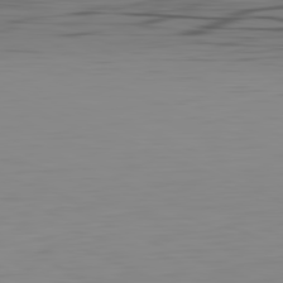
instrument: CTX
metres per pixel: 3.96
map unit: Hpe
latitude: -82.1228
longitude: 16.3118
